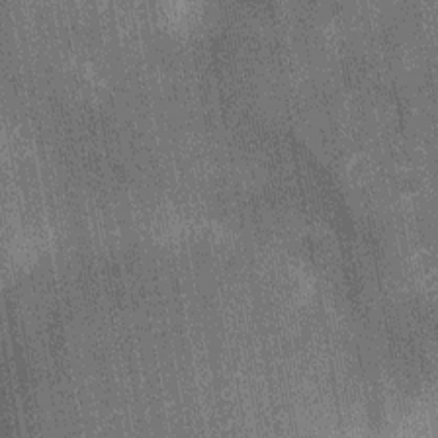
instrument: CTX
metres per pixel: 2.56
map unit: Nhu
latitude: -12.5007
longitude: -21.7827
